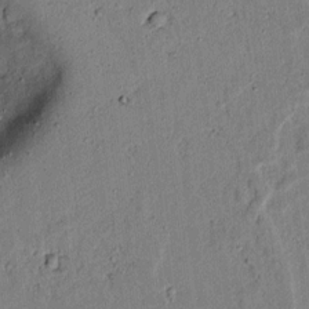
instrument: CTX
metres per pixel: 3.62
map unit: lAvf
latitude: 5.8772
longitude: 168.6518
